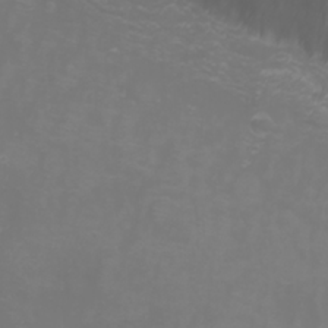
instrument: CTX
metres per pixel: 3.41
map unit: Nhu
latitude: -1.9367
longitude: -75.6127
